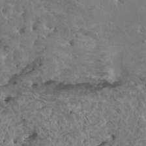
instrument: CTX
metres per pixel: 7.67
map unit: HNhu
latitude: 7.0269
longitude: -0.8002
